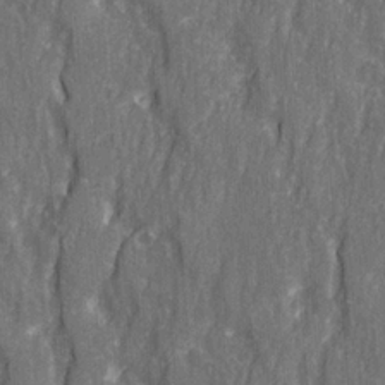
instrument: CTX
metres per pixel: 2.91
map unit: Ave
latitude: 22.7246
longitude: -133.7450
